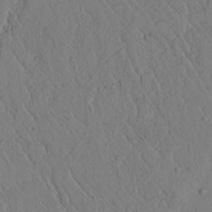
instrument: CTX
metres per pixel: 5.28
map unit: lAvf
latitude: 5.8772
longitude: 159.4076
